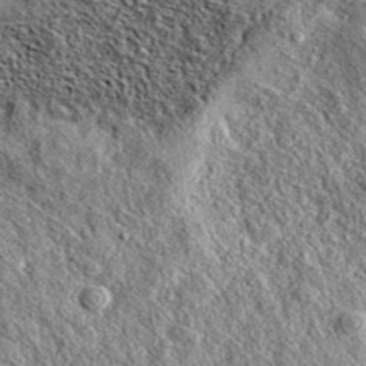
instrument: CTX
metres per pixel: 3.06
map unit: eAb
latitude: 37.1781
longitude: 109.7667
